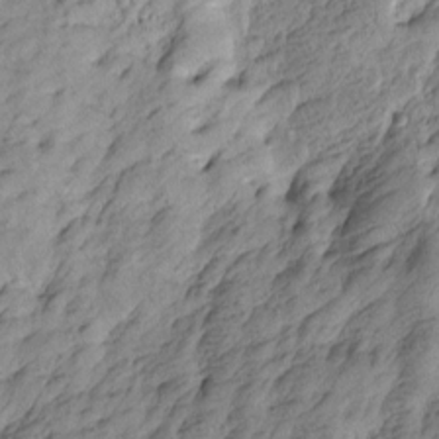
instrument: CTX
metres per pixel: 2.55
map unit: Htu
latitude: -4.6518
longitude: -176.5357
